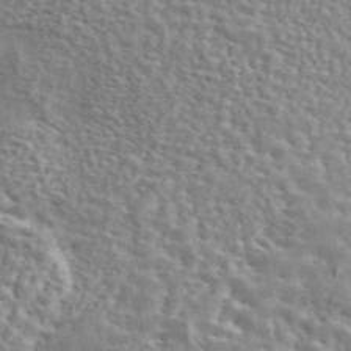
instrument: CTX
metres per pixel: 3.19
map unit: ANa
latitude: 46.2523
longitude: 28.8408
